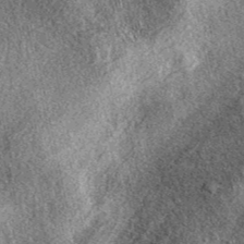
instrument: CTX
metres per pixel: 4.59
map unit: eAb
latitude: 39.4615
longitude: 109.4832
